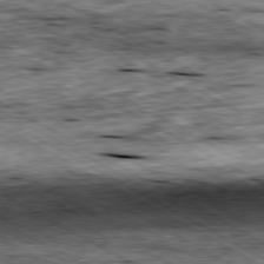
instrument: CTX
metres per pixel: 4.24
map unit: Ap
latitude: -80.5574
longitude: -88.2901
